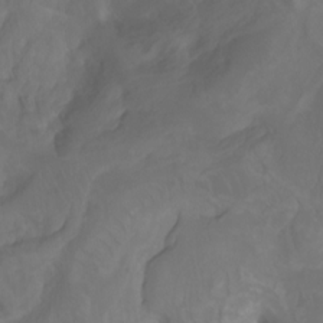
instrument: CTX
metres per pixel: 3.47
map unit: Htu
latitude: -6.8219
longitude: -67.5938
